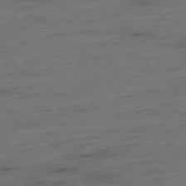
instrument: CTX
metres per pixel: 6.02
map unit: Hpe
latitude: -79.4076
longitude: 12.6896
